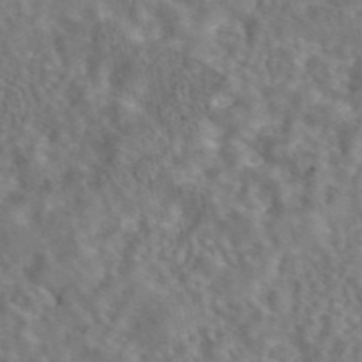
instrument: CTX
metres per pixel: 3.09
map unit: eAb
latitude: 43.3482
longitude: 108.0661
